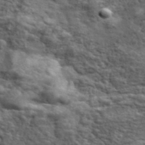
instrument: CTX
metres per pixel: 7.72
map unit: lHvf
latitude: 38.6679
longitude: -88.9514
